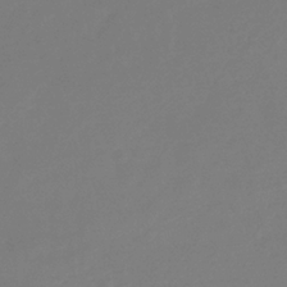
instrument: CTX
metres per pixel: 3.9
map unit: eHb
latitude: -34.3495
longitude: 78.5195
